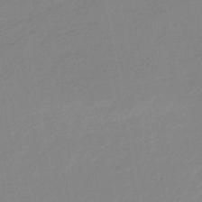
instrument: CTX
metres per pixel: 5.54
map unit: HNhu
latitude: -45.5966
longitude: 90.1417
